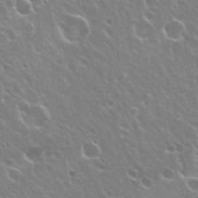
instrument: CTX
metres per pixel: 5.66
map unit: Hto
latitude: 23.4993
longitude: -31.8395
